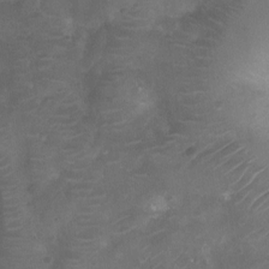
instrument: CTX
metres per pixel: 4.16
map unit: Nhu
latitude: -10.7085
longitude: -21.0459
